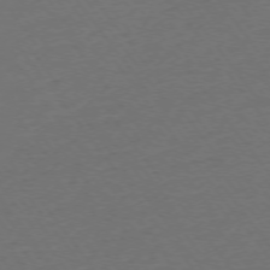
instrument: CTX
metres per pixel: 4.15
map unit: Ap
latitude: -75.4455
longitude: -83.7260
